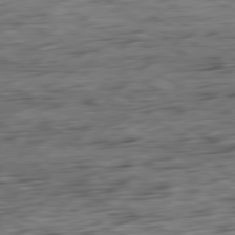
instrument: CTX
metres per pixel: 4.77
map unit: Ap
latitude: -81.1242
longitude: -96.0633
